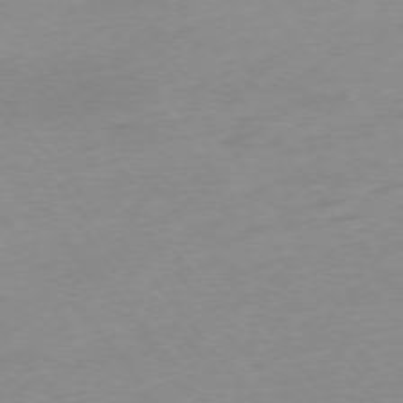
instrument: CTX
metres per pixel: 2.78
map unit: Hpe
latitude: -76.0472
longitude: -15.8584
